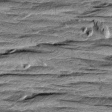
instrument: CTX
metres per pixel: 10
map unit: Aa
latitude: 8.8191
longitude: -137.7261
